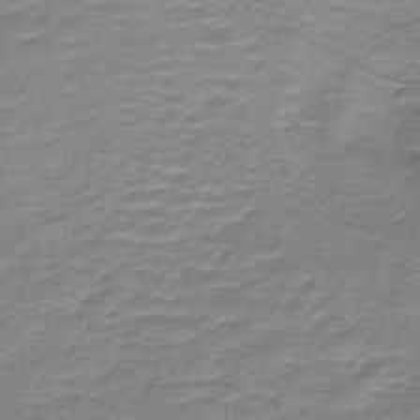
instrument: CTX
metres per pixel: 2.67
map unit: lHb
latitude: -41.6911
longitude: 58.6896
